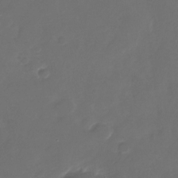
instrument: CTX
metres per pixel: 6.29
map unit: Nhu
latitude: -28.1039
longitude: -66.3467
